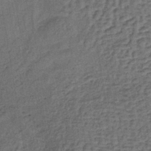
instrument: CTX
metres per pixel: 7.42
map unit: lHb
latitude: -39.9556
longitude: 62.5573
